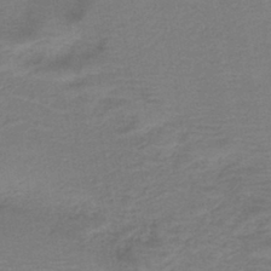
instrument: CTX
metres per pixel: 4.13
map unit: HNb
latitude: -42.4062
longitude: 49.6722
